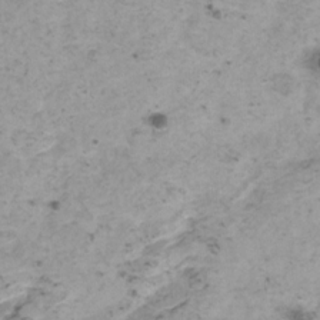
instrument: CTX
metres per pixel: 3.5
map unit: HNhu
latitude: 0.7057
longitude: 3.2564
